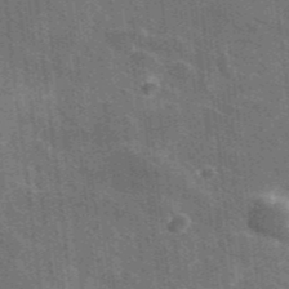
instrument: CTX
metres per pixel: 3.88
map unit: lHvf
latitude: 35.5749
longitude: -91.0270
